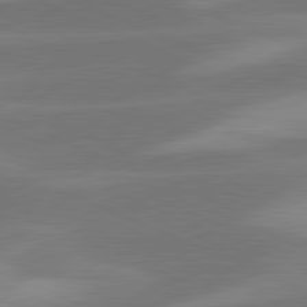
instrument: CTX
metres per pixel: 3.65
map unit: lApd
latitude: 81.4993
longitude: 124.7463
